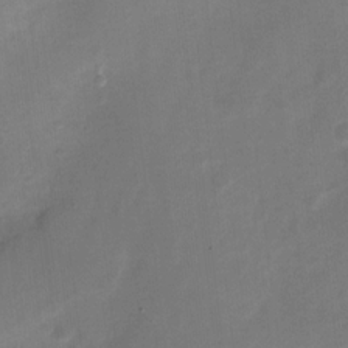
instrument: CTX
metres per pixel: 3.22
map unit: Nve
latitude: -20.8219
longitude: 107.2754
